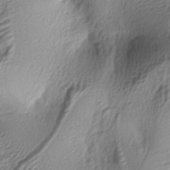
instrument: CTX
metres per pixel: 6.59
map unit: lAa
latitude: -5.3320
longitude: -123.2726
